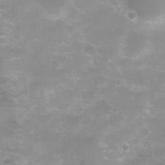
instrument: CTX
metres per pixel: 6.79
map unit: Ht
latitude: 4.9514
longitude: -20.9702
